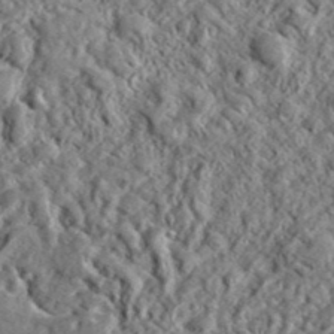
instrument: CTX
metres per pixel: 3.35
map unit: lHvf
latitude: 42.5357
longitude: -89.4427
